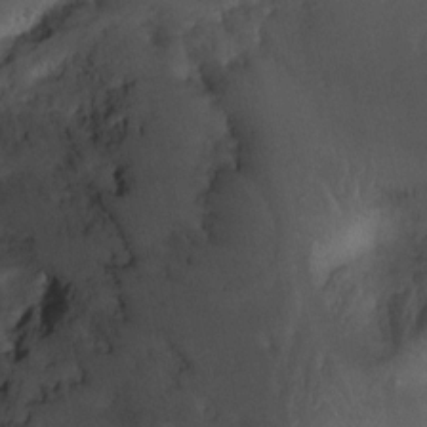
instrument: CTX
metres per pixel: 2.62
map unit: Ht
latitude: -2.6329
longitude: -29.6127
